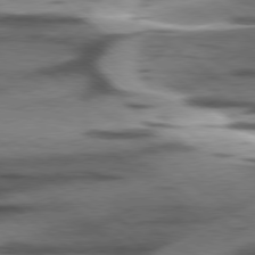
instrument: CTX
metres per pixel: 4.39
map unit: lApd
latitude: 78.4979
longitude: -50.6490
